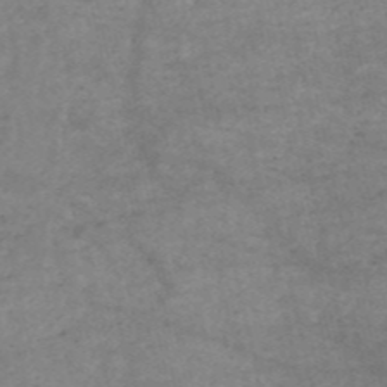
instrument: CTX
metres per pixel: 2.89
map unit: HNb
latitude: -54.5952
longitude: -44.8758
